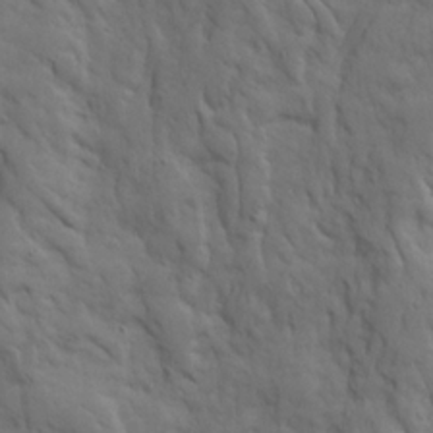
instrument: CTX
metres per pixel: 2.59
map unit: Ave
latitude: 23.1214
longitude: -135.0080
